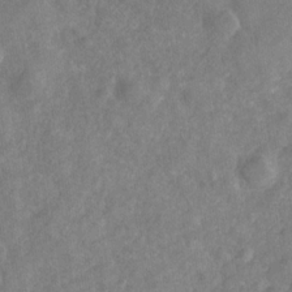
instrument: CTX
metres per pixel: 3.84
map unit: Nhe
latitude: -32.5007
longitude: -87.8772
